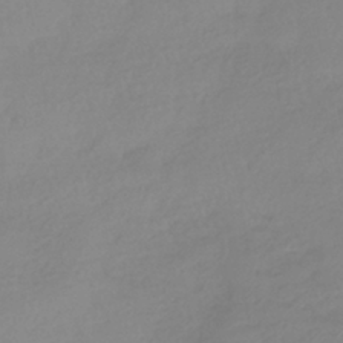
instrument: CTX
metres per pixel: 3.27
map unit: HNhu
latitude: -40.7274
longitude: 96.4818
